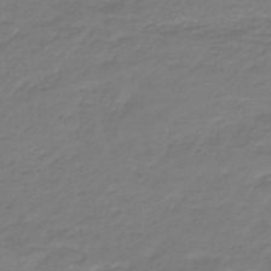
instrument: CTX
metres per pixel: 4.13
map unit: HNb
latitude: -42.9730
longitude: 52.3684
